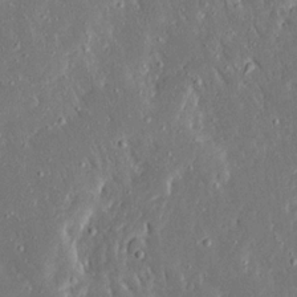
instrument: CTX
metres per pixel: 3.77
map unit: Ave
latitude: 16.8191
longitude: -140.4223
